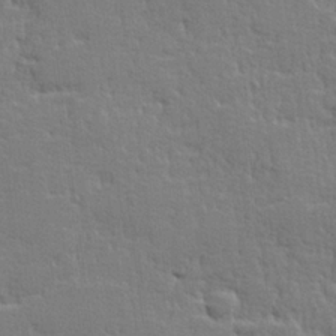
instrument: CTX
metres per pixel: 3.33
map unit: lHvf
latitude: 25.1970
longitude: 143.6910
